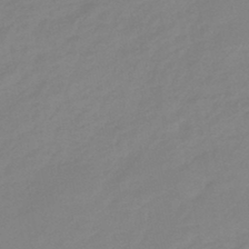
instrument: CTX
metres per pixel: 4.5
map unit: eHb
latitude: -44.8786
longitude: 85.9178
